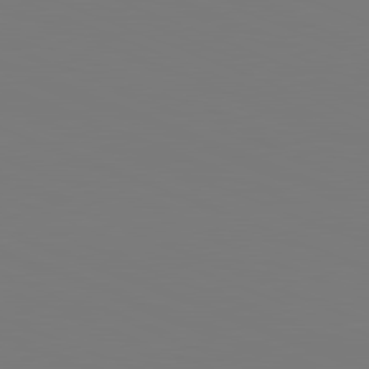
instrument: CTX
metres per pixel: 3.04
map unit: lApd
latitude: 81.8772
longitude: 146.6140
